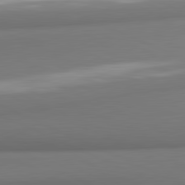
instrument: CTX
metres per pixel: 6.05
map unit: lApd
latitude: 81.7827
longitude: 176.4251
